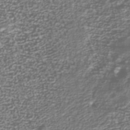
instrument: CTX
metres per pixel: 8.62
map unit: Nhu
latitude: -38.6519
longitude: -82.0255
